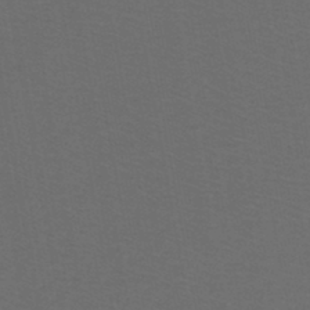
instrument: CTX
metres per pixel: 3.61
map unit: lHb
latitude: -43.0297
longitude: 53.2753
